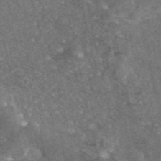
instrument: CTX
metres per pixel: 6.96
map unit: eAb
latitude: 47.0459
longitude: 119.3699
